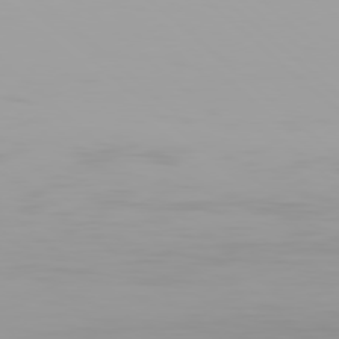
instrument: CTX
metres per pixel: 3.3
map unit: Hpe
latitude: 77.6316
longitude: -138.0255
